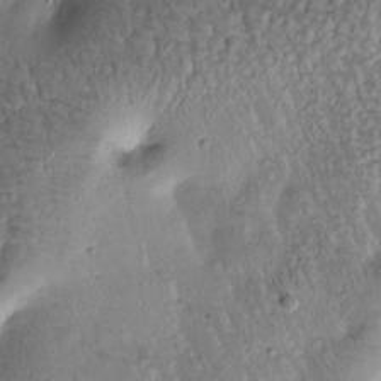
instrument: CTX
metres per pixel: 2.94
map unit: Htu
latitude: -0.8408
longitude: 170.7841
